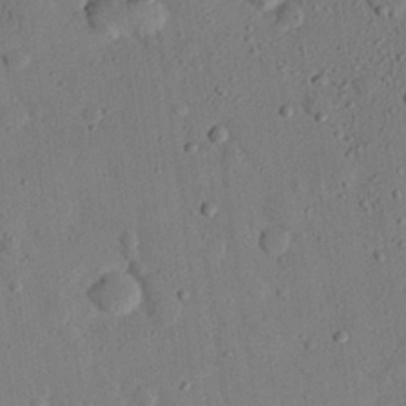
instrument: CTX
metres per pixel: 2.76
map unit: eHh
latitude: 26.1767
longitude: -79.4616
